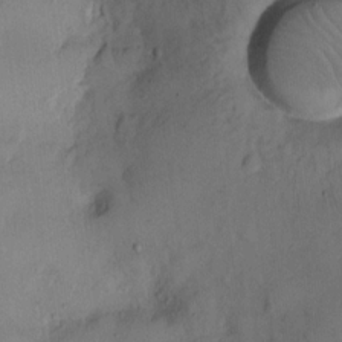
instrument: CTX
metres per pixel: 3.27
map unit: Hto
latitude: 11.9717
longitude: -58.9514
